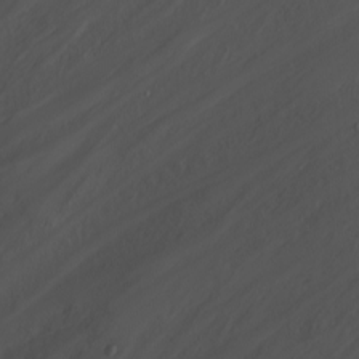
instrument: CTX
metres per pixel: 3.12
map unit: Nhu
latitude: -8.4440
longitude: -84.0255
